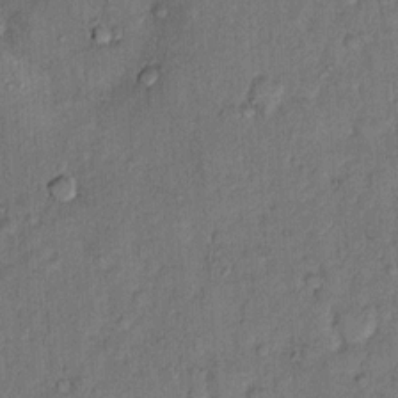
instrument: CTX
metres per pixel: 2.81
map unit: Hto
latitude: 9.9717
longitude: -61.6505
